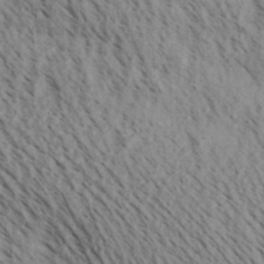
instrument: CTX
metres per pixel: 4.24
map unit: Aa
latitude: 30.1956
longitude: -138.9136
